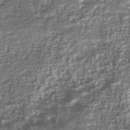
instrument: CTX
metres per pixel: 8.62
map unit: Nhu
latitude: -40.2172
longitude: -85.8017
